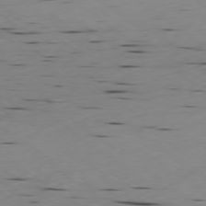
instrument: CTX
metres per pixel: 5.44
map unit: Ap
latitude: -77.4265
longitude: -72.1389
